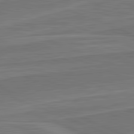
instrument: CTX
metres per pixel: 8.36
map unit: lApd
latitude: 82.4223
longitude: 141.7666
